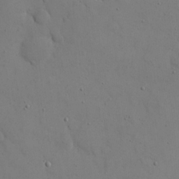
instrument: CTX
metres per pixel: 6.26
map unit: eHh
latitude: 21.4805
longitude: -62.8380
